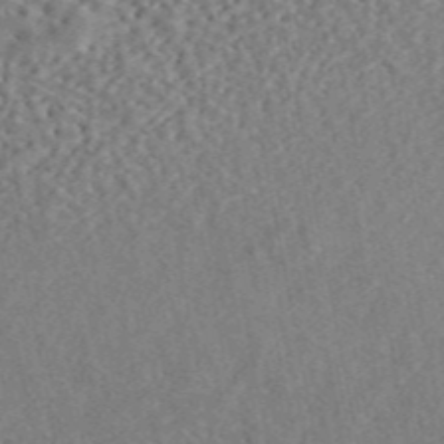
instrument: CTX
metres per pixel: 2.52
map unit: ANa
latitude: 46.4601
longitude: 50.2173
